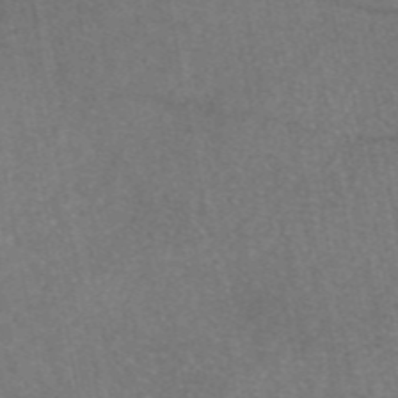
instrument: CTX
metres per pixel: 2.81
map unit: eAb
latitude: 47.0648
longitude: 106.4818
